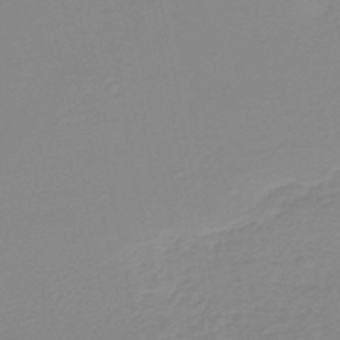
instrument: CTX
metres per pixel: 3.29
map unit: lHb
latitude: -44.4818
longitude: 54.8786
